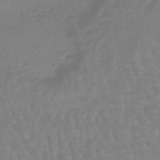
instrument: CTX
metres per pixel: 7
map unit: lHb
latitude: -40.8030
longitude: 65.8234
